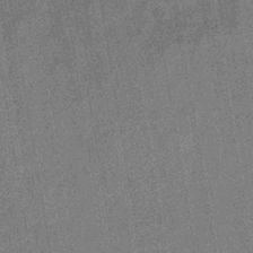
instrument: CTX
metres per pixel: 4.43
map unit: eHb
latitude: -34.9731
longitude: 81.0109
